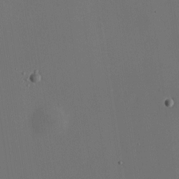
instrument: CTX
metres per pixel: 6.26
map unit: HNhu
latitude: 10.6113
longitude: 10.8030
